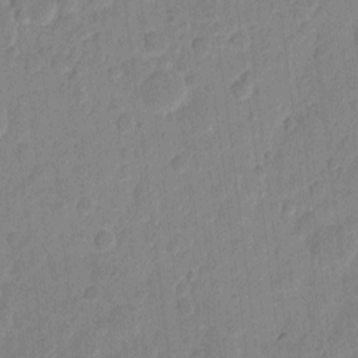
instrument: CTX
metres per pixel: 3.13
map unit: eHh
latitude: 10.0444
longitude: -66.7246
